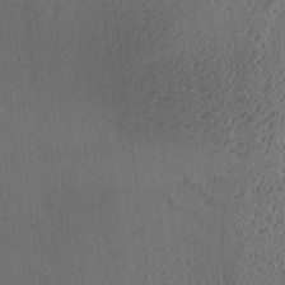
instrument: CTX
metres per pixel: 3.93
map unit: Aa
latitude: 27.2915
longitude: -137.8017
